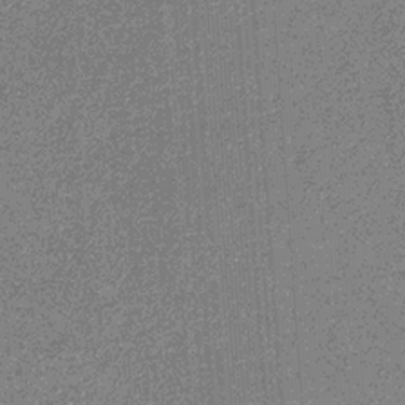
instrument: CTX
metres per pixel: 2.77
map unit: eHb
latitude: -31.3320
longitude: 69.6343
